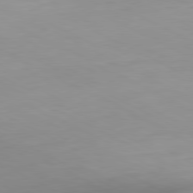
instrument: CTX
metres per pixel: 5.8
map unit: Hpe
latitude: -81.2565
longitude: 16.0850
